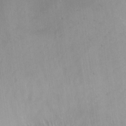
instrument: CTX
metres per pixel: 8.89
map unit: Hto
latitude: -13.3699
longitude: -40.6868
